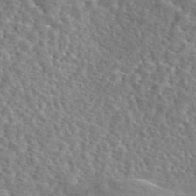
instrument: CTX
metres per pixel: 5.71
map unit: eAb
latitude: 45.4993
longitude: 111.6155
